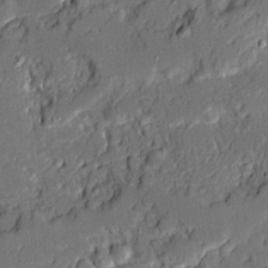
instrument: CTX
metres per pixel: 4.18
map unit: Ave
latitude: 19.9906
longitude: -128.1389
